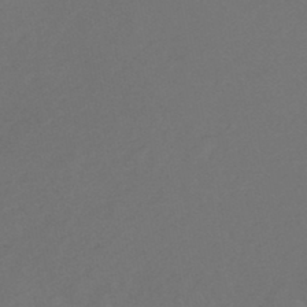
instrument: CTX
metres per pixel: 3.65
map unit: lHb
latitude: -45.0298
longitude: 69.1620
